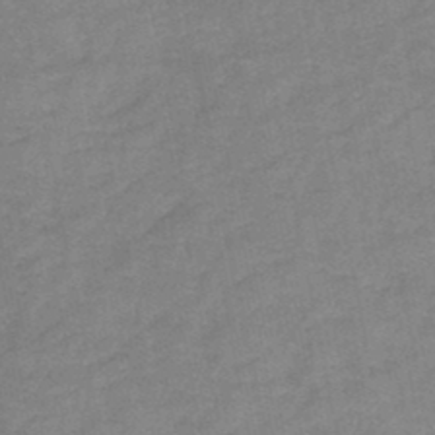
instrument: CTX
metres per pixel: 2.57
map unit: HNb
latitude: -45.8233
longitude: -36.1011
